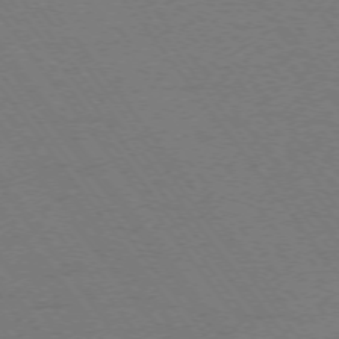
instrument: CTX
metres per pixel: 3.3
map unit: Ap
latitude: -74.3873
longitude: -77.2726
